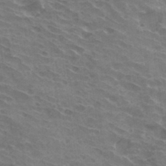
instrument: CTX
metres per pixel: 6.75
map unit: Hto
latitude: 33.4237
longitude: -42.7246
